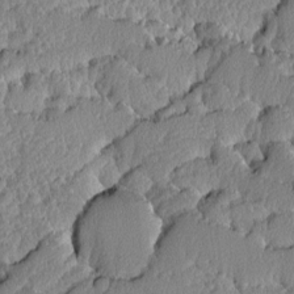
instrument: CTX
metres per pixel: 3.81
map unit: Ave
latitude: -9.0297
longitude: -116.4034
